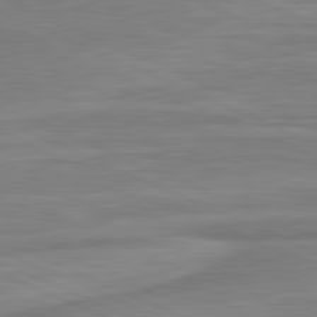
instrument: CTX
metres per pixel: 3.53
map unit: lApd
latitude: 81.5749
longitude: -175.7261
